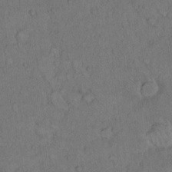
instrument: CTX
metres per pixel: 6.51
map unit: Hto
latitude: 12.5924
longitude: -57.5749
